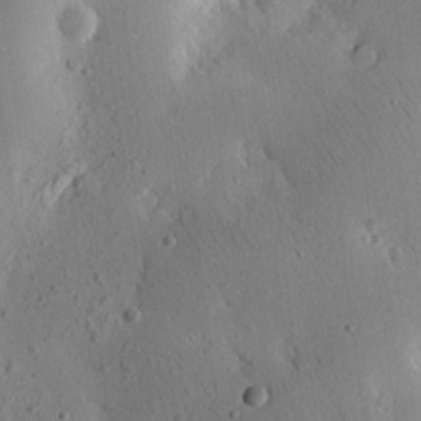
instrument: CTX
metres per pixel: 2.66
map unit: Nhu
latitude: 15.6127
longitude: -77.6127
